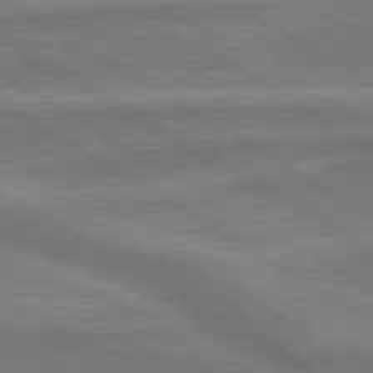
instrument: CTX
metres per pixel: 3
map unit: lApd
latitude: 79.9339
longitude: -172.9702
